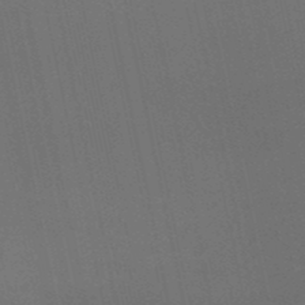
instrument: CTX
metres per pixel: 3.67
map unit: eHb
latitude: -50.7463
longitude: 71.1998
